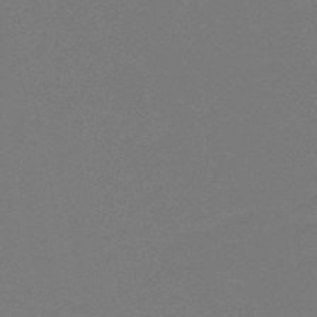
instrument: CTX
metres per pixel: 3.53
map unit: HNb
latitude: -48.7275
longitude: -48.3089
